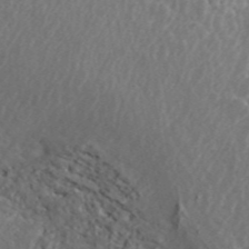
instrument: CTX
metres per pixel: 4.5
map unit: ANa
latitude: 45.2915
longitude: 23.1431
